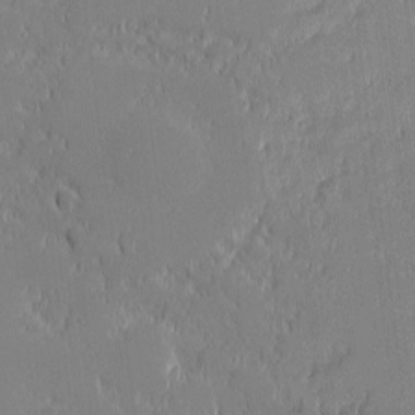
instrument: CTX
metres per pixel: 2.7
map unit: eHh
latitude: -2.3873
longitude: -83.9339
